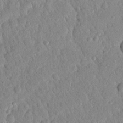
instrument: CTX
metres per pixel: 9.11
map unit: Nhu
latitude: 21.3671
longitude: -77.8772
